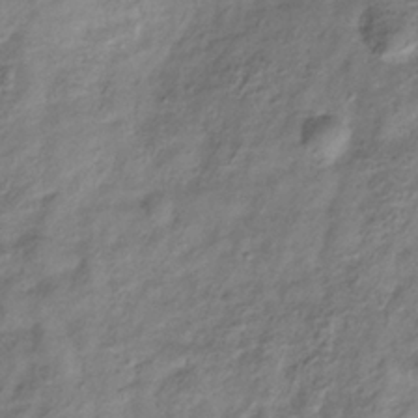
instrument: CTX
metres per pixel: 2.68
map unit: Hve
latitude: -33.1431
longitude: 89.3887
